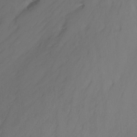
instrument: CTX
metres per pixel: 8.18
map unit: Nhu
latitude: -15.4644
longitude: -53.8961
